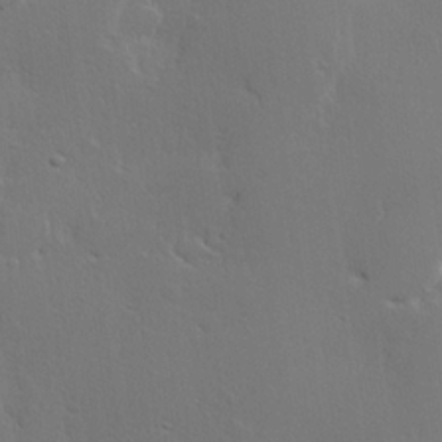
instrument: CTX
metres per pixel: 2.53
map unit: Hve
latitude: 23.4237
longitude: 145.7856
